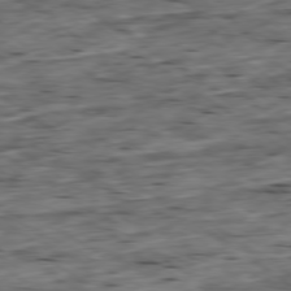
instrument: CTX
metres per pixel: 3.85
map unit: Ap
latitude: -79.3509
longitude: -89.8017
